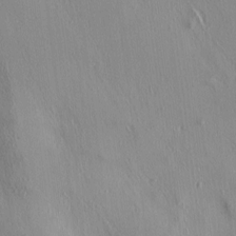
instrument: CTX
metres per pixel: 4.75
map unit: lAa
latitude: 4.3089
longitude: -112.6679
